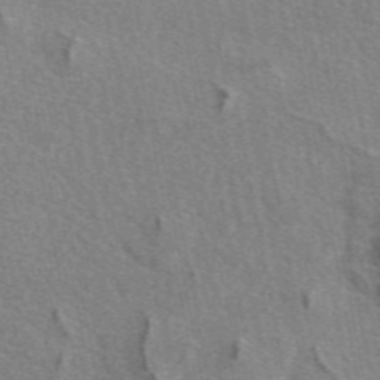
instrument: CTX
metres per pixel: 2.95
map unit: eAb
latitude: 49.4048
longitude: 115.7666
